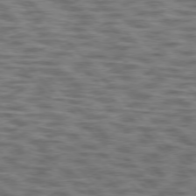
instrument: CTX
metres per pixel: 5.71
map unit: lApd
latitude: 76.2711
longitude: -69.9528
